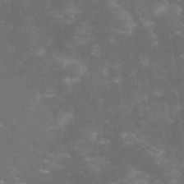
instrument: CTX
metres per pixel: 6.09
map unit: lHvf
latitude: -14.0850
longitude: -101.9528
